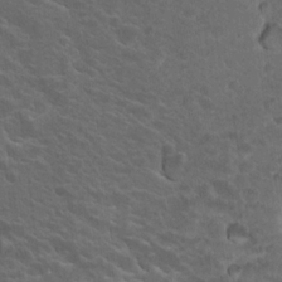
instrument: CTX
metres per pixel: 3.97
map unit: Nhu
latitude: 17.3671
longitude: -33.1214
